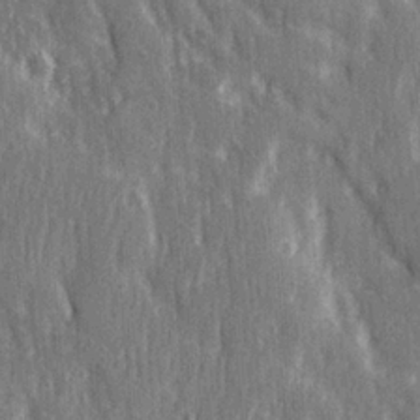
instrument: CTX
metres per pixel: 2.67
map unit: Ave
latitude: 22.6490
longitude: -134.1200
